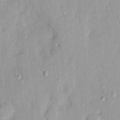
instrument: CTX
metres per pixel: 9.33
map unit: Nhu
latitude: 1.7071
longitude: -14.4979
